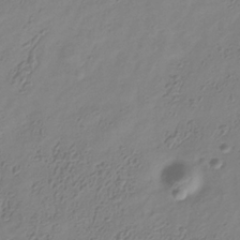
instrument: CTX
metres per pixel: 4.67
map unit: Hve
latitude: -34.7463
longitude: 89.0675
